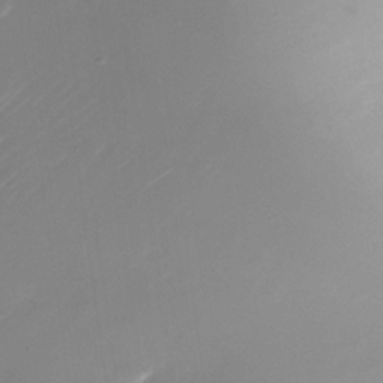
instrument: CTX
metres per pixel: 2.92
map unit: Nhu
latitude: -27.9556
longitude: -72.0444
